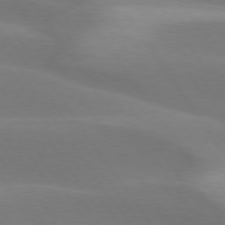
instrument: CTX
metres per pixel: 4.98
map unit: lApd
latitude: 75.2726
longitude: -66.9324
